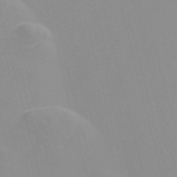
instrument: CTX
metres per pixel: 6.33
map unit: Nve
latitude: -57.3887
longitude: 60.1228
